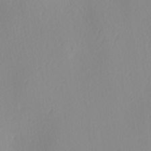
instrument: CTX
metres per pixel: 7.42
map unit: Ave
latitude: 3.7449
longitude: -113.4048
